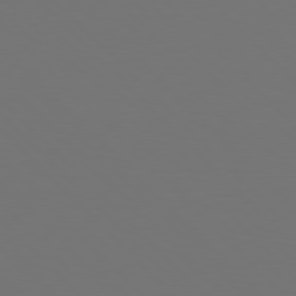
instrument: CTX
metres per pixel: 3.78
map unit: Hpe
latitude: 77.1970
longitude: -170.9136
